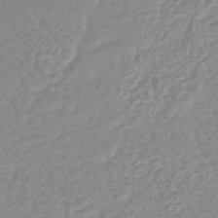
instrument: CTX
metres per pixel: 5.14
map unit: lHb
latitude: -44.1606
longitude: 78.4251
